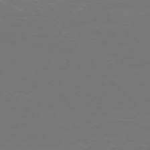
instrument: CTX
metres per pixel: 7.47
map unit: Ap
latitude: -76.0661
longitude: -82.2900
